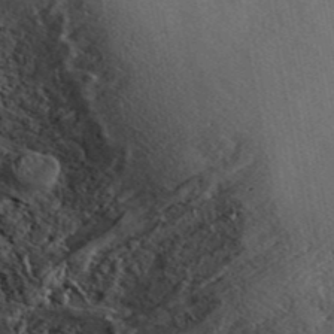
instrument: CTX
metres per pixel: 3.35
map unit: ANa
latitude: 44.6112
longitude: 46.8219
